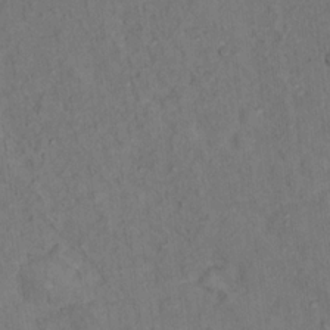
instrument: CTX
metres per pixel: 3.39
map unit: Ht
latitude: 15.3671
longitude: -36.8002
